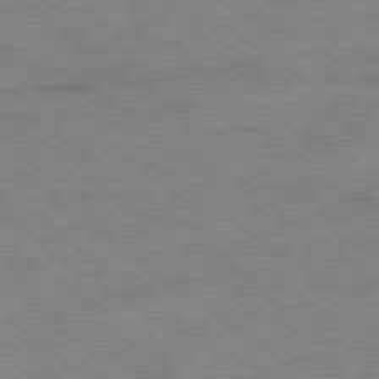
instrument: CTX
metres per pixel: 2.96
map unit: Ap
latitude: -80.4062
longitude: -81.0647
